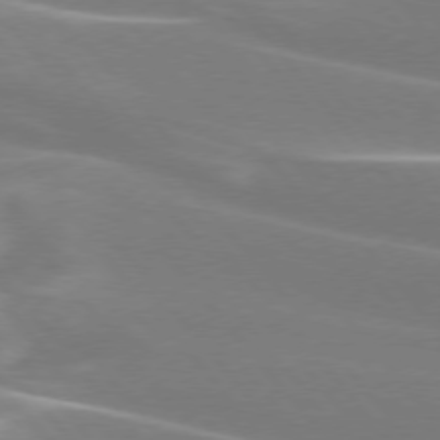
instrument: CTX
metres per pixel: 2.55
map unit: lApd
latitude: 75.6127
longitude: -63.3860
